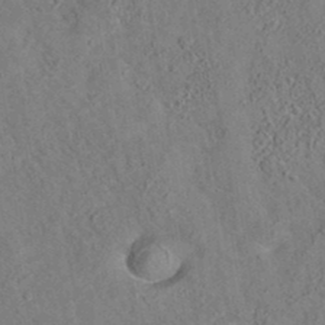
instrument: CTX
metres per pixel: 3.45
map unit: eAb
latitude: 34.8758
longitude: 108.2550
